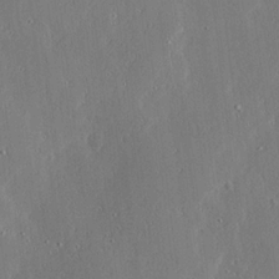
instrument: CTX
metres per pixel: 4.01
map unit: Ave
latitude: 17.4615
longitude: -139.5560
